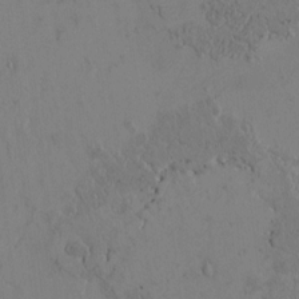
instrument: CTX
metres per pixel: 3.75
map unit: Htu
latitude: 3.0080
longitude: 148.2362
